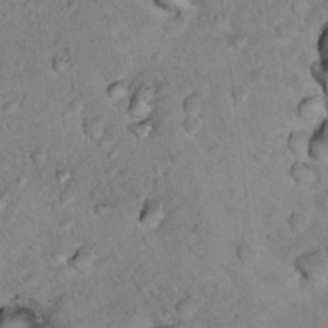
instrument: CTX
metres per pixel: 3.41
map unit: Nhu
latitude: 17.8961
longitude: -29.7449
